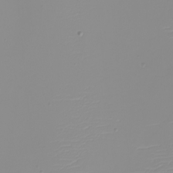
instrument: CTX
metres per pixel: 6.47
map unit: eHh
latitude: -5.4832
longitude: -84.8002
